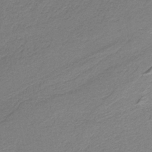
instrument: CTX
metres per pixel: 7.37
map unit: HNb
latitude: -36.9163
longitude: 54.3684
